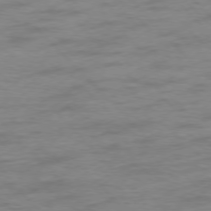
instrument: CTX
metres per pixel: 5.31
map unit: Ap
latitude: -77.1053
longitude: -69.4993
